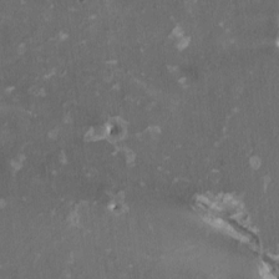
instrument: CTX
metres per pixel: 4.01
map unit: HNhu
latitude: 1.6316
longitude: -3.5182
